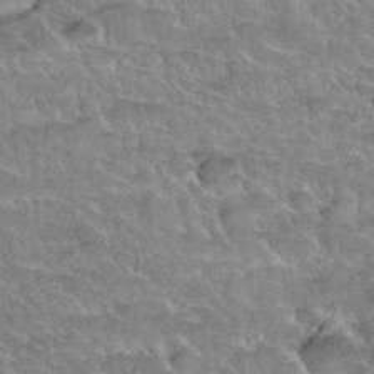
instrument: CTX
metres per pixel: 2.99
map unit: Hto
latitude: 35.9339
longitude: -45.3481
